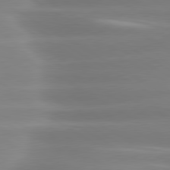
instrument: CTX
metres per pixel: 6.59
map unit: lApd
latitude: 80.3656
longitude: -137.9528
